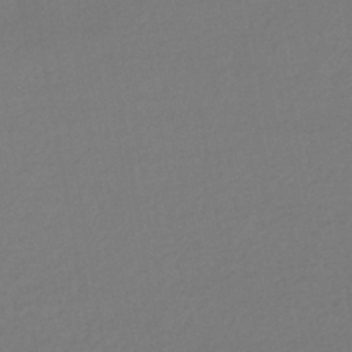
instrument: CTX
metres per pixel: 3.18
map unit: HNhu
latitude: -42.8785
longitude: 95.3509
